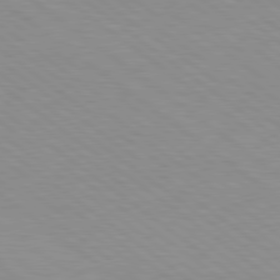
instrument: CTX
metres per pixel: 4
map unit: Hpe
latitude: 78.8002
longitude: -122.0255
